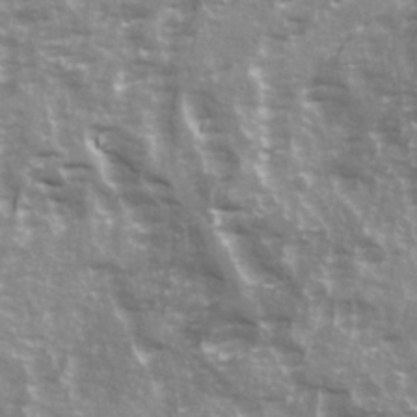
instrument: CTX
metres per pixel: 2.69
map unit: Ave
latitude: 22.0444
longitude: -132.8380
